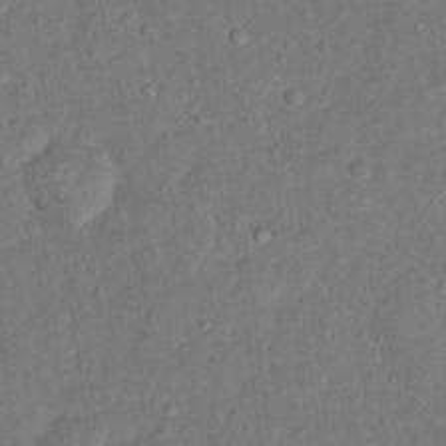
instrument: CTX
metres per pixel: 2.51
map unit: Hto
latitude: 12.2523
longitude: -36.6113
